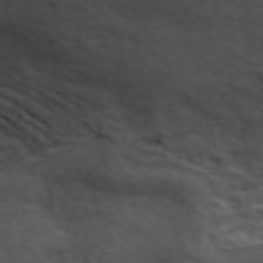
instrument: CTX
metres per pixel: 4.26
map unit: ANa
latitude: 49.8772
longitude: -74.9325
